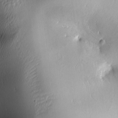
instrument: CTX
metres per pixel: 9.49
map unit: lAa
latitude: -5.6722
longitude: -122.8002
